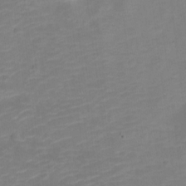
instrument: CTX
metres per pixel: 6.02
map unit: Nve
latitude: -21.7477
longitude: 106.3873
